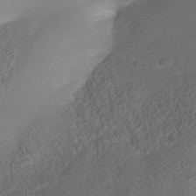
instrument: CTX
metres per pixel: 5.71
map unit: Nhe
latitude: -34.6141
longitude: -144.9702
